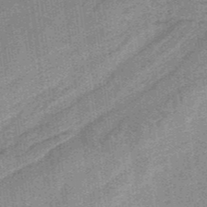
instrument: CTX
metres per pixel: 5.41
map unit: HNb
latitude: -35.4454
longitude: 57.1998
